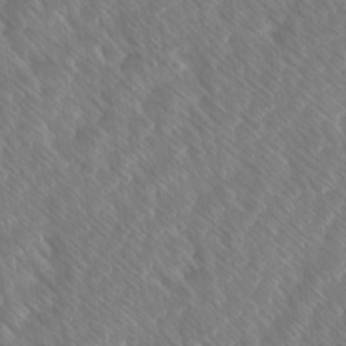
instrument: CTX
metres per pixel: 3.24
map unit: Ave
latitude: 8.0255
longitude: -106.4601
